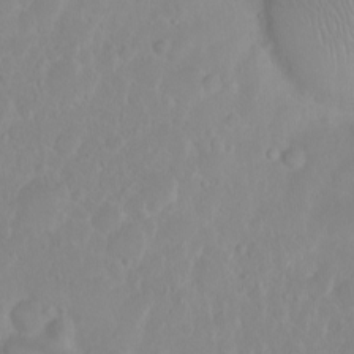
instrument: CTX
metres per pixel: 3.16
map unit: eHh
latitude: 1.3670
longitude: -55.5182
